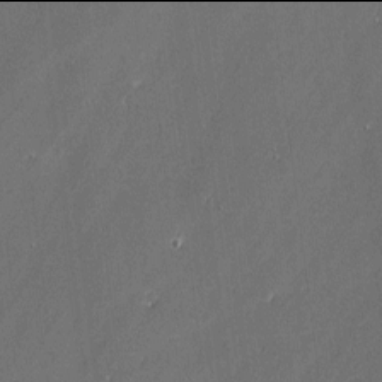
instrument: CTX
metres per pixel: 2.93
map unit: lAvf
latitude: -2.0094
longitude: -107.4237
